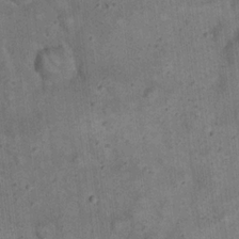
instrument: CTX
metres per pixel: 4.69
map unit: eHh
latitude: 20.1578
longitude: -60.8947
